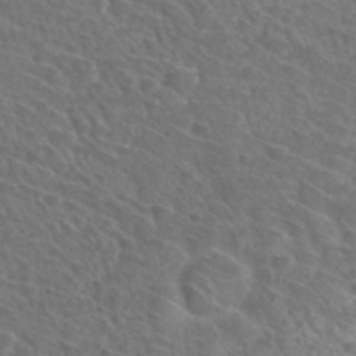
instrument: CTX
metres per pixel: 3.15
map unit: Hto
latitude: 31.6883
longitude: -47.1026
